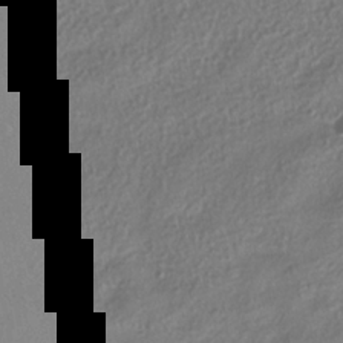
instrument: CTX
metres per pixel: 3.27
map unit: HNhu
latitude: -40.3306
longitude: 101.4643
